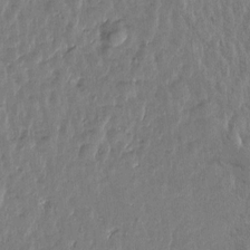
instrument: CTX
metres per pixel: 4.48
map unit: Htu
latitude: 1.1970
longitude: -179.1970
